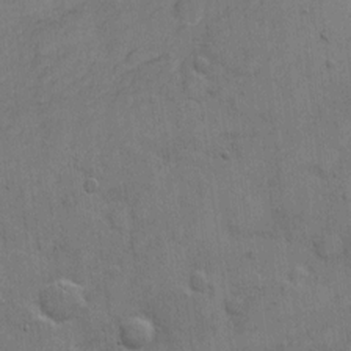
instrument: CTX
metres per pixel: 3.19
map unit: Hto
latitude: 5.8394
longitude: -61.7638
